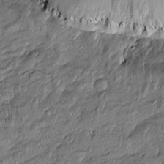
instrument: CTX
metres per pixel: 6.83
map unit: Htu
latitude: -6.9541
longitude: 177.2943
